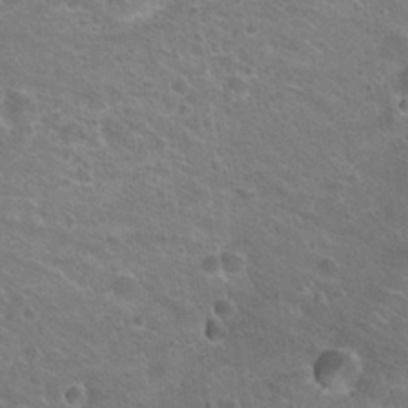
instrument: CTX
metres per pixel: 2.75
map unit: Hto
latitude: 24.4223
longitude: -31.1404
